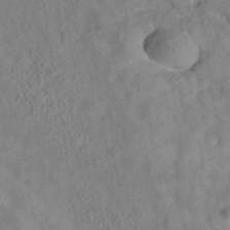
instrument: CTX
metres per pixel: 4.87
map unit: eAb
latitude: 34.9324
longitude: 108.6896
